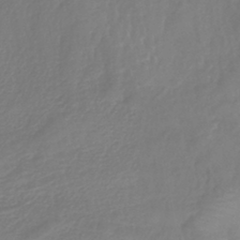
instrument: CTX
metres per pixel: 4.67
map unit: lHb
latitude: -42.1227
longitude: 77.1053
